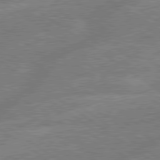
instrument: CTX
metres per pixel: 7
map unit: lApd
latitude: 79.4427
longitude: -145.3859
